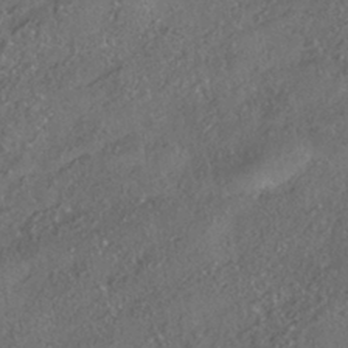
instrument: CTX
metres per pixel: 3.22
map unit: HNhu
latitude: -41.3698
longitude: 107.7478
